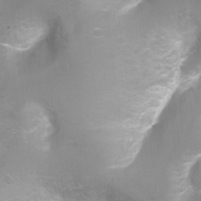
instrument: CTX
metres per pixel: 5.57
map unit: Ht
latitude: -10.6708
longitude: -44.9702
